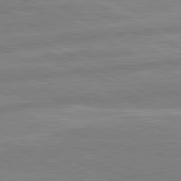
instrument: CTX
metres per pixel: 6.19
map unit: lApd
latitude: 80.8002
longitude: -168.5735
